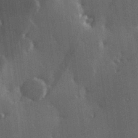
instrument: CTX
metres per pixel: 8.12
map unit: Hve
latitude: 27.1592
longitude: 147.6722
